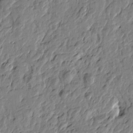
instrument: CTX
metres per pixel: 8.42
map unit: Htu
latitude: -2.9352
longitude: 179.5021
